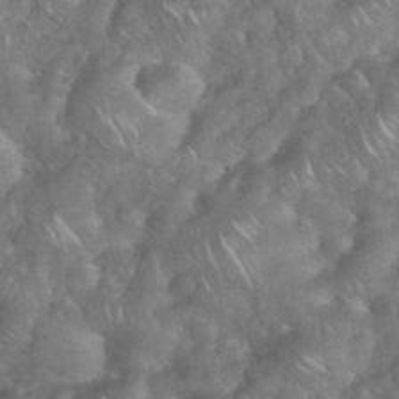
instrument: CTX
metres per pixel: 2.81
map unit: eHh
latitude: 38.5735
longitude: -58.7624
